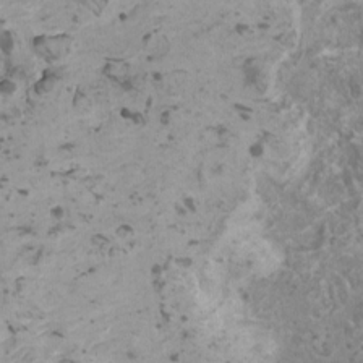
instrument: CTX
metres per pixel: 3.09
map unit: HNhu
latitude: 0.3845
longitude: 2.5384
